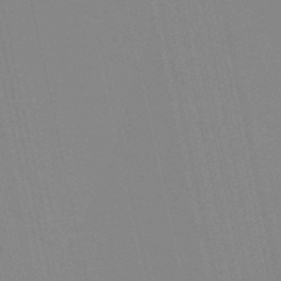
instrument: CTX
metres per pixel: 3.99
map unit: lHb
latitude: -48.8219
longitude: 75.4455
